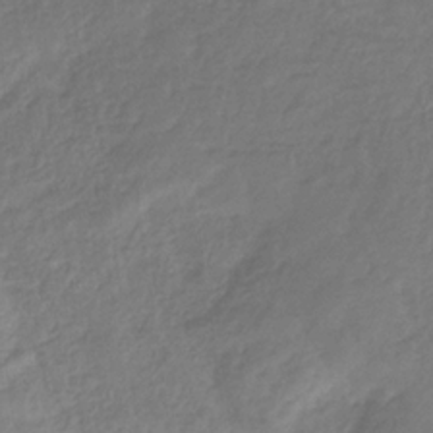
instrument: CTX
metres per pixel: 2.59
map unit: HNhu
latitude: -29.5966
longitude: 66.6518
